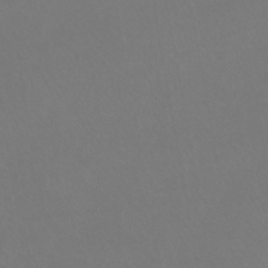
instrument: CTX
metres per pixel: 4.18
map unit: lHb
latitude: -41.7100
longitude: 65.3699
